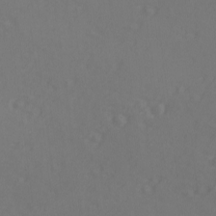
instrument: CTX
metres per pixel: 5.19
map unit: lAvf
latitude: -9.4076
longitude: -121.2348
